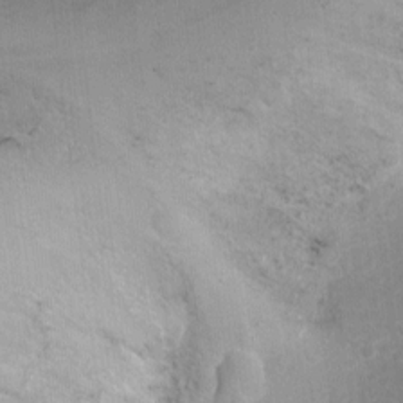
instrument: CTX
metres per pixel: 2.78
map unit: Ht
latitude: -2.2172
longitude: -28.9325
